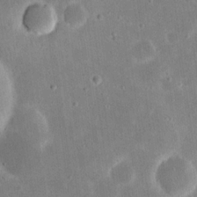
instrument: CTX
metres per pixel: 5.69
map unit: eHh
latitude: 21.2348
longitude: -67.8394
